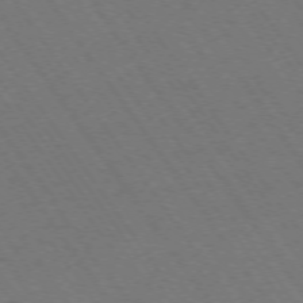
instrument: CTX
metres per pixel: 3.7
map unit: Ap
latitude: -74.5574
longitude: -71.1214
